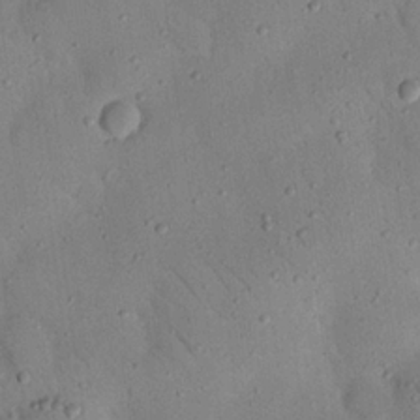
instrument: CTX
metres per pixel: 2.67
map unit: Nhu
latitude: 22.5357
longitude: -75.4426
